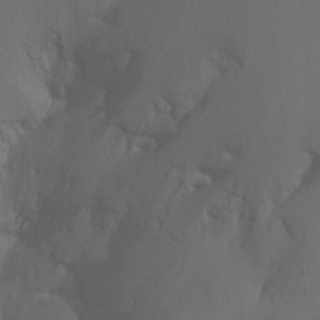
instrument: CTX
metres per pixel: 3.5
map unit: Ht
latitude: -9.8044
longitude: -37.4427
